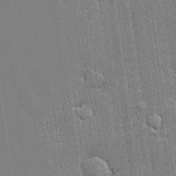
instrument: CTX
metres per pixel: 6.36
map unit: lHvf
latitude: 20.5735
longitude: 142.7652
